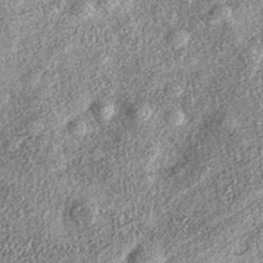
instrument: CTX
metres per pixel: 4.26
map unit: eAb
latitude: 37.6883
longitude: 107.1053
